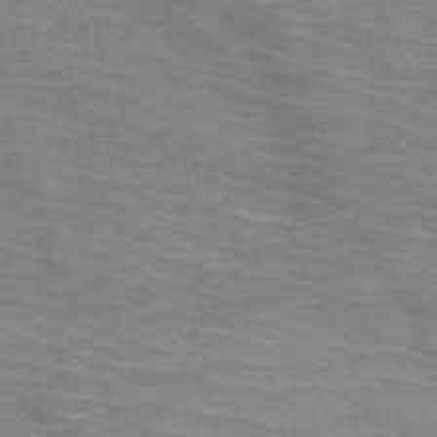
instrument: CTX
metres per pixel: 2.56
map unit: HNb
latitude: -47.1809
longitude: -45.7638
